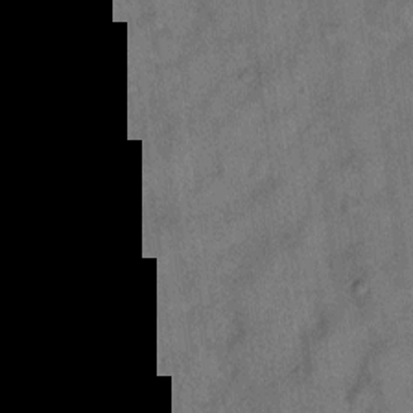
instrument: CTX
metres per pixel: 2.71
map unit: eHh
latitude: 10.1956
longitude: -63.9339
